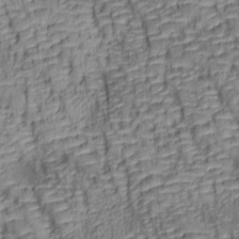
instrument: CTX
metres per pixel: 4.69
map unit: lAa
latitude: 6.7813
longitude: -115.8016
